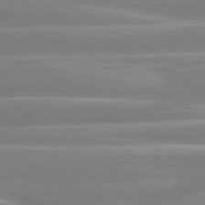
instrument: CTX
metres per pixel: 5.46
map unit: lApd
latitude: 80.4979
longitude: -129.4993
